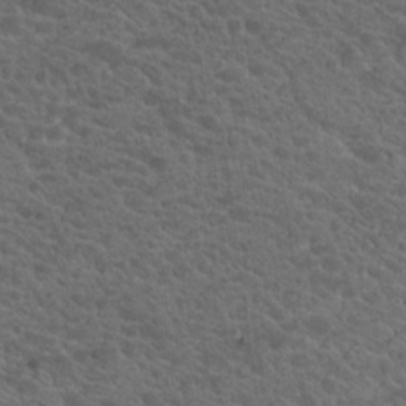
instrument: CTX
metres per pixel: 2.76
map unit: Hto
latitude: 19.2159
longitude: -34.6112
